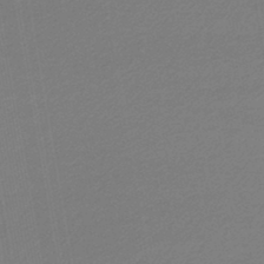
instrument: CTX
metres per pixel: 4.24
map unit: lHb
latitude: -44.6896
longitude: 61.6344
